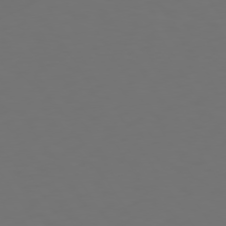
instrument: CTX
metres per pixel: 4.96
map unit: Hpe
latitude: 73.6127
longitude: -126.8569
